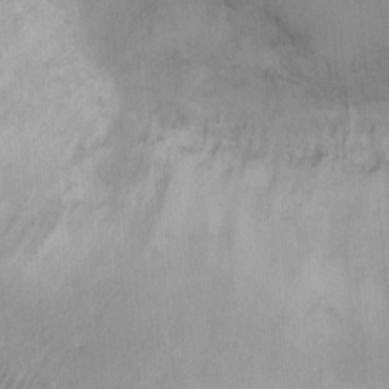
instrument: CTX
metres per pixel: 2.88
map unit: Ht
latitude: -4.0850
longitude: -14.7436
